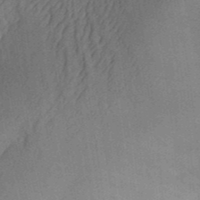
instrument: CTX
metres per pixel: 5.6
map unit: Aa
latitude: 30.5546
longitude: -141.9339
